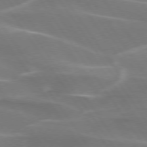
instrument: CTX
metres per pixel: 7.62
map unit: lApd
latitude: 74.4790
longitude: -61.7449
